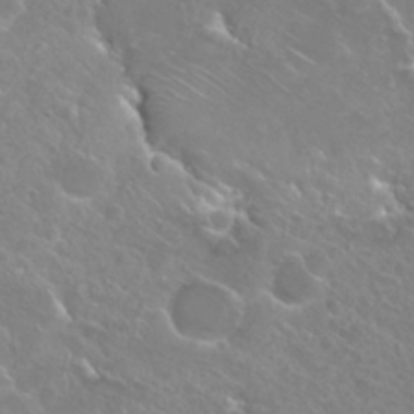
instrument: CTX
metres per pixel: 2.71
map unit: Hto
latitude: 25.5371
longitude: -38.0633
